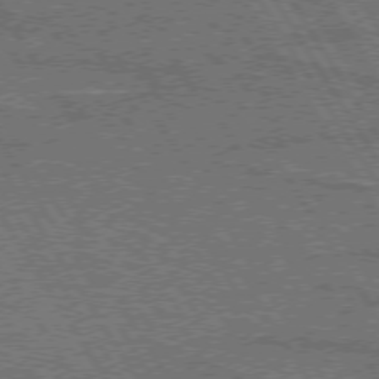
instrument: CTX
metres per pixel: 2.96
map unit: lApd
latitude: 74.0444
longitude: -55.8961
